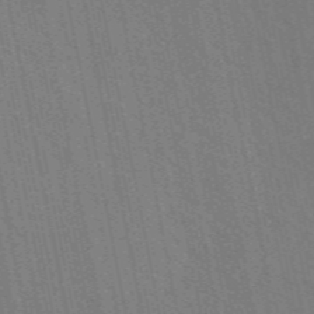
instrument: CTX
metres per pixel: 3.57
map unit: ANa
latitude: 48.9325
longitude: -77.9150
